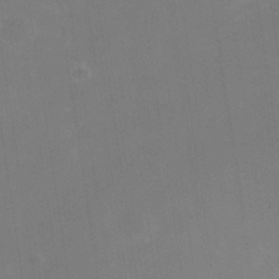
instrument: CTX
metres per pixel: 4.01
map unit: Nhe
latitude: -38.8408
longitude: -119.1592
